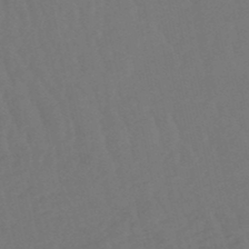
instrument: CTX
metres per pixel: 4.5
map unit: lHb
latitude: -50.4251
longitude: 80.8786
